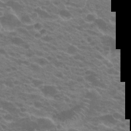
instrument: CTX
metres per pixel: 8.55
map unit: Hto
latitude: 22.4601
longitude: -37.2159
